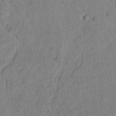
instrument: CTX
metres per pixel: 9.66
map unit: lAvf
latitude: 7.9717
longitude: 169.2753
